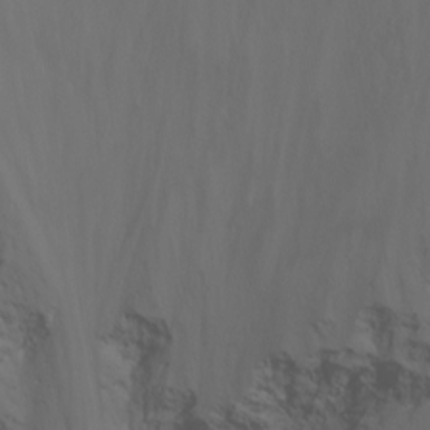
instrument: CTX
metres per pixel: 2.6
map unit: Nhu
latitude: -14.2362
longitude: -62.8569
